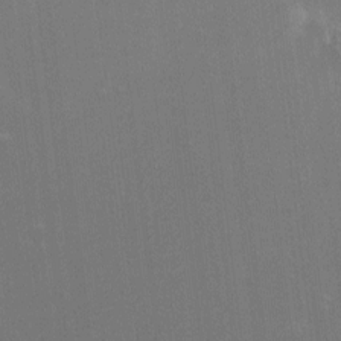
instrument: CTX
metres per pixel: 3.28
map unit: Htu
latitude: -6.4629
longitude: -68.2900
